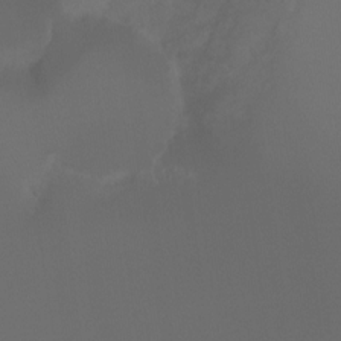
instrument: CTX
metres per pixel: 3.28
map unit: Ht
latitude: -7.4643
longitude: -30.3468
